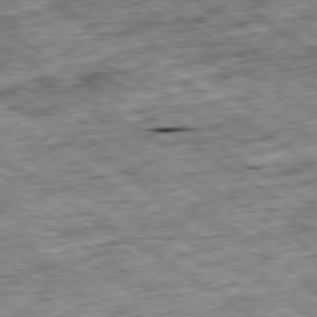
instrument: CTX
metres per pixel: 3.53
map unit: Ap
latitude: -79.7099
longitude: -74.8380
